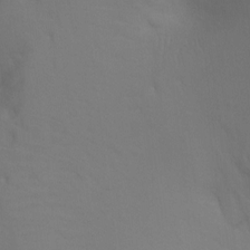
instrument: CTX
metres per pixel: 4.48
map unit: Ht
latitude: -3.4454
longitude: -25.4993
